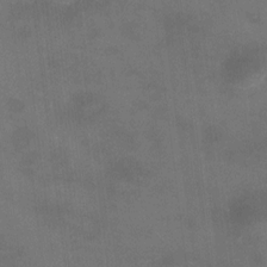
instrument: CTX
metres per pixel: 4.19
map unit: HNhu
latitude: 10.1011
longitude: 11.1809
